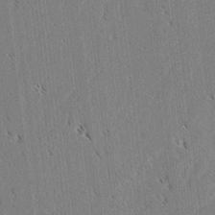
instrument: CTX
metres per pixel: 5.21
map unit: lAvf
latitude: 3.1403
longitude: -106.2900
